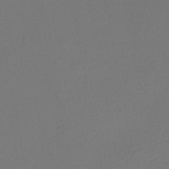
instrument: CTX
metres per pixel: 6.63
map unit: HNhu
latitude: -47.2376
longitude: 103.7856
